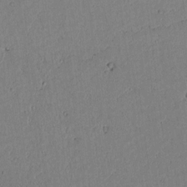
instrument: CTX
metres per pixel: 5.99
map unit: lAvf
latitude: 5.7639
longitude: 169.1242
